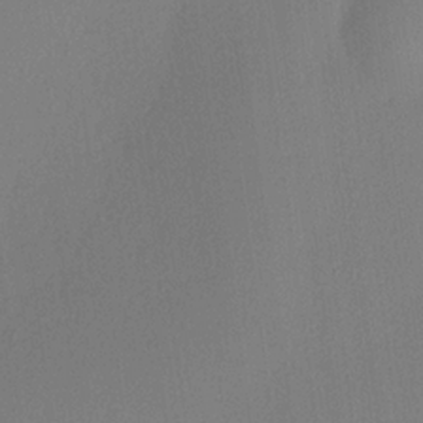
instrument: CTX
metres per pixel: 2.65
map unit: lHvf
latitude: 21.6694
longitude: 141.0486
